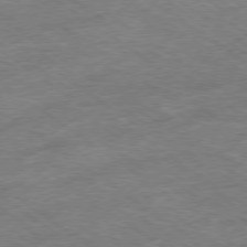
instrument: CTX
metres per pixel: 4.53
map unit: Ap
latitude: -79.2187
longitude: -49.0081
